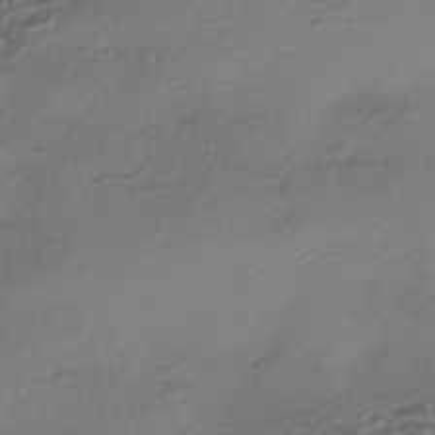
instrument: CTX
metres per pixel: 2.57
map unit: eHh
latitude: -42.5195
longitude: 122.0283
